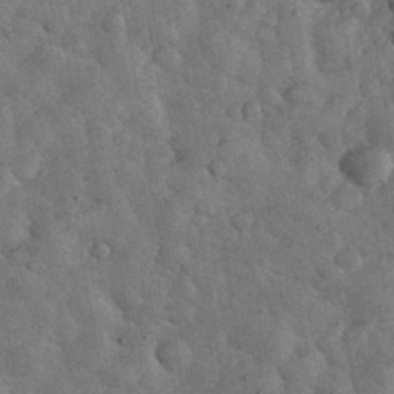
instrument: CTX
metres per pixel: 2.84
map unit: eHh
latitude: 34.2333
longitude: -68.1389
